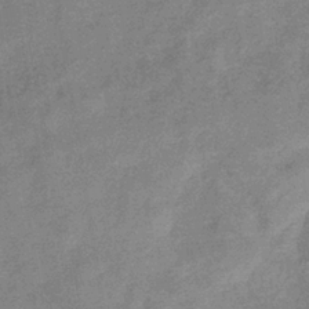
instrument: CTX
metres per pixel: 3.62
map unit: eHb
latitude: -37.5399
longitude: 77.2187
